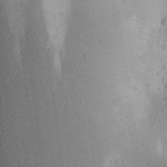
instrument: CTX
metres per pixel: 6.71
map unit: Aa
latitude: 27.7639
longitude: -145.2726
